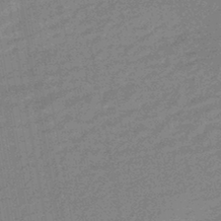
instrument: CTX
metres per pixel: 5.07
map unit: HNhu
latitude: -44.2928
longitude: 99.4076
